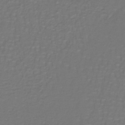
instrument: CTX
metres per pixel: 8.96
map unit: lHb
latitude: -42.2928
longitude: 57.0675
